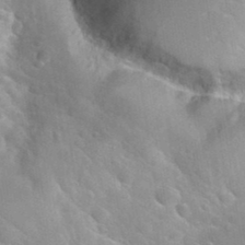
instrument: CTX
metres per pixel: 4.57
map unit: Hto
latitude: 35.2159
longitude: -48.5735
